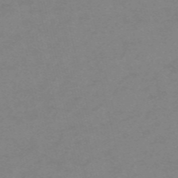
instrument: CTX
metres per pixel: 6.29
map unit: HNb
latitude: -55.5021
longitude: -41.1025
